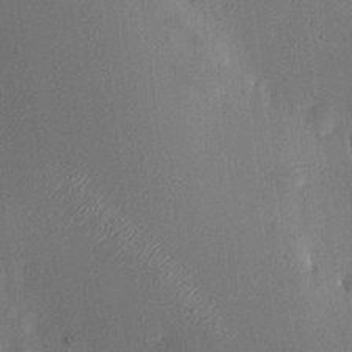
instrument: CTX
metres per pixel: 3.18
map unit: HNhu
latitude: 8.0255
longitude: -0.7246
